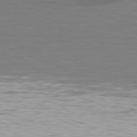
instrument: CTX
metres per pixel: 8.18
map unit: lApd
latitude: 79.0459
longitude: -90.2523
